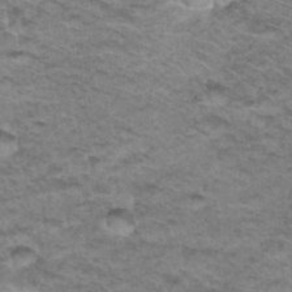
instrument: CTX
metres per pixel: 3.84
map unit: Hto
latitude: 34.4979
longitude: -47.8206
